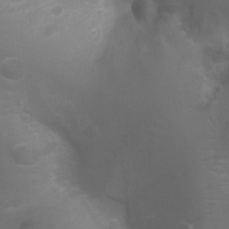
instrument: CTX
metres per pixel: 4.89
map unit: Ht
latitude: -6.5951
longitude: -21.6694
